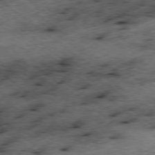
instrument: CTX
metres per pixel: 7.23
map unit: Ap
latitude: -78.8219
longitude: -48.2145
